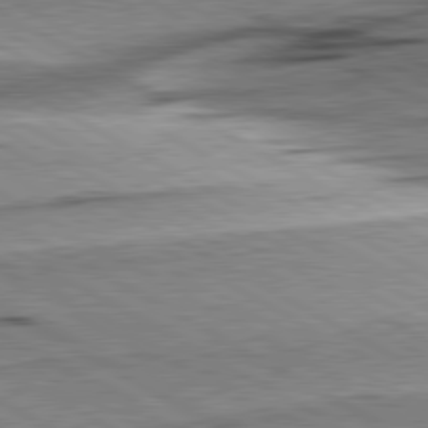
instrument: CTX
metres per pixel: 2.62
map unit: lApd
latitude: 80.5735
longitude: -156.9702
